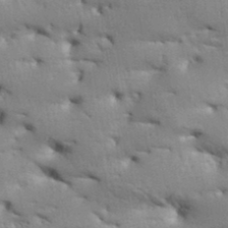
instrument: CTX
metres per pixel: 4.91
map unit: Aa
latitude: 33.7072
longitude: -143.6694
